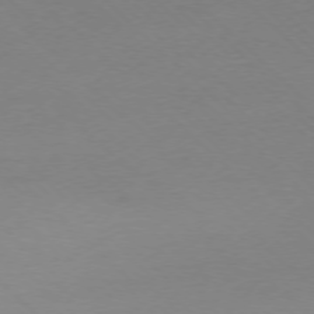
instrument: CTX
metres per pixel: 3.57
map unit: Ap
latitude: -77.1431
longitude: -91.6127
